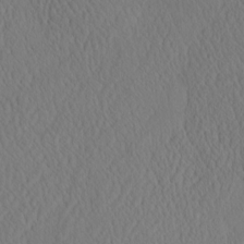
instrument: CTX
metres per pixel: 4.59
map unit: eHh
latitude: -3.3509
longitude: 16.1039
